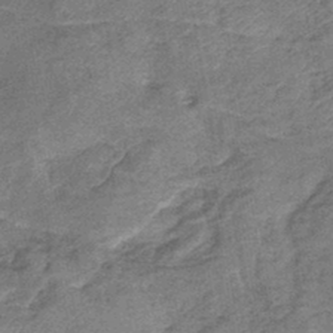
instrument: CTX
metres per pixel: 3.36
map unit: lHb
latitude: -41.9556
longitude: 79.3698
